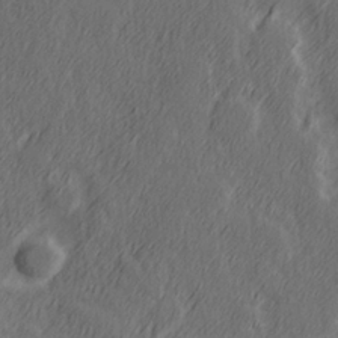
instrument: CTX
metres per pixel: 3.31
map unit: Hve
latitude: 26.3089
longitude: 146.2172
